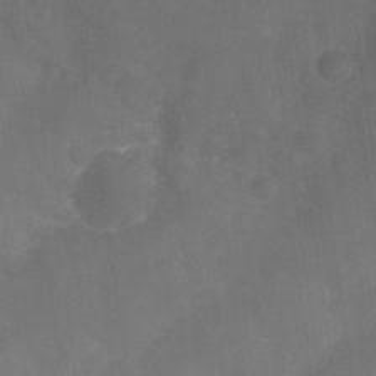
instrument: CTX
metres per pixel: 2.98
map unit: Nhu
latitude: 27.9717
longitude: -55.7827
